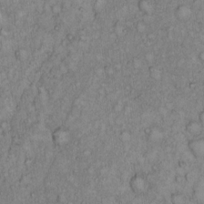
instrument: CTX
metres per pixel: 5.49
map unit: Hto
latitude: 13.8772
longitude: -57.3292
